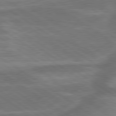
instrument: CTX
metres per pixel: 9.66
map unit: lApd
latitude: 79.6883
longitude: 177.8422
